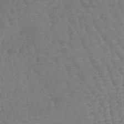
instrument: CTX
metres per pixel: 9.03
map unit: lHb
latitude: -41.1809
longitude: 66.5952
